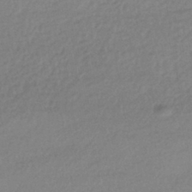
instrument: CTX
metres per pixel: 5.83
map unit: HNhu
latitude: -43.6154
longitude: 95.8422
